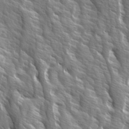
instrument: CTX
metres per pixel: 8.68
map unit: Ave
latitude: 14.6302
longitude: -133.0270
